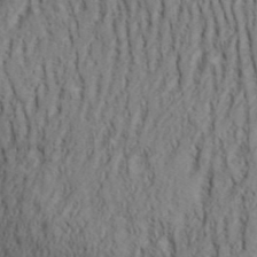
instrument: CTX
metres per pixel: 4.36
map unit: Aa
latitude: 29.7072
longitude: -138.9703
